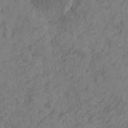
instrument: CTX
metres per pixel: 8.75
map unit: Htu
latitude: -4.9163
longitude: -177.5938
